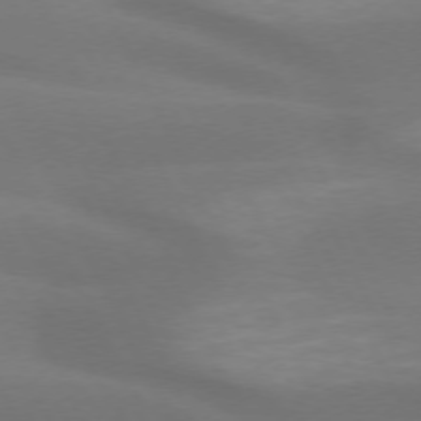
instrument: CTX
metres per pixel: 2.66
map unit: lApd
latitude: 73.1593
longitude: -49.0836
